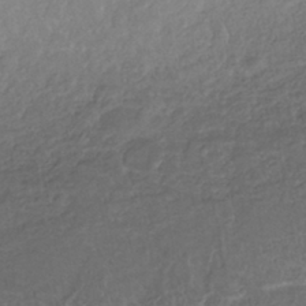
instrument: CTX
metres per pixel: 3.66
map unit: HNhu
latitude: -40.3684
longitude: 95.2942
